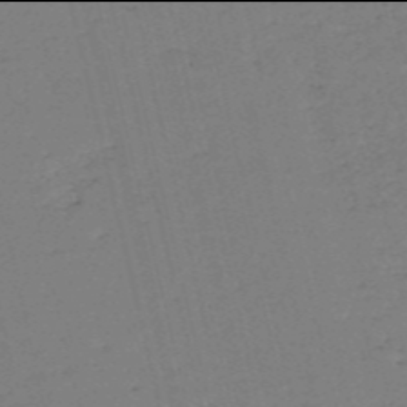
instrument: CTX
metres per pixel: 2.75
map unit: HNb
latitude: -54.0094
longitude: -39.7638
